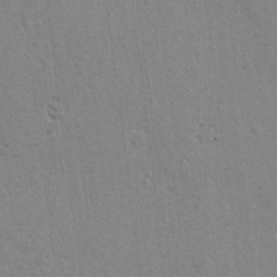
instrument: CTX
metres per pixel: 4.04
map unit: lAvf
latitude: -5.0486
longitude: -114.2522
